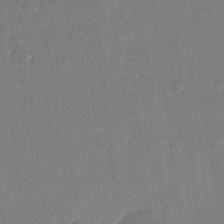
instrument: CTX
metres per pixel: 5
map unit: eHh
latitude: 10.2334
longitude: -68.7057
